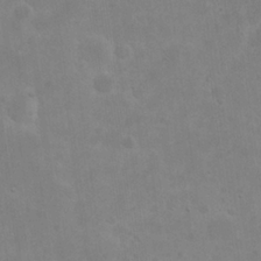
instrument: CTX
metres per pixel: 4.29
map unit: eHh
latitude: 21.0837
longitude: -68.9703
